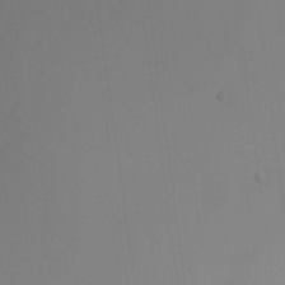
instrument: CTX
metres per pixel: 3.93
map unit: Nhu
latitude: -6.5762
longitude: -49.7828
